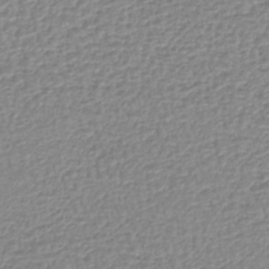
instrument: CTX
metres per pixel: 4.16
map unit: lHb
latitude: -44.1417
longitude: 67.8611
